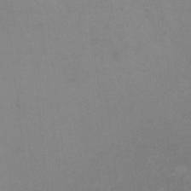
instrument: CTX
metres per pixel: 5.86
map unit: HNhu
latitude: -0.4440
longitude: -4.6679
